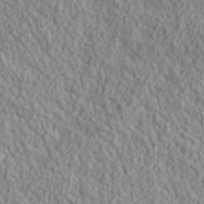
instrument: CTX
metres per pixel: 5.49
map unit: lHvf
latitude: 39.0269
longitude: -90.0822
